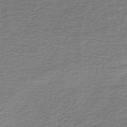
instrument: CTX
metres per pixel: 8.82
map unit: lHb
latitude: -45.0298
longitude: 57.6155
